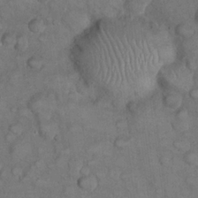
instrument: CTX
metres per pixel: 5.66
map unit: eHh
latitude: 22.5735
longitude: -60.2711
